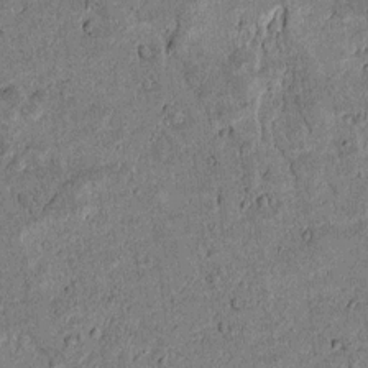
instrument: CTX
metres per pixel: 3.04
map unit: lAvf
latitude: 5.0458
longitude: 168.3306
